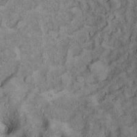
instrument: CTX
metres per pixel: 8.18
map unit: Ht
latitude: 12.0633
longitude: -32.7435
